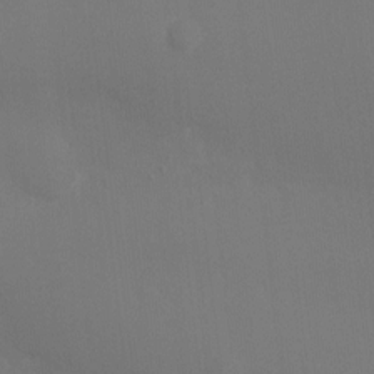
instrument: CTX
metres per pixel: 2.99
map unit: Ht
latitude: -6.0283
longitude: -25.4426
